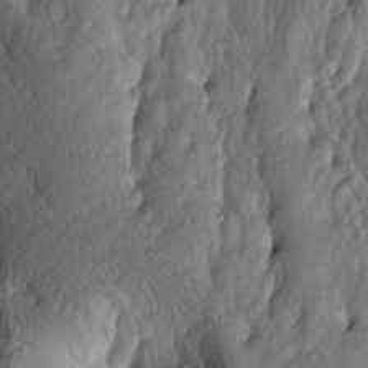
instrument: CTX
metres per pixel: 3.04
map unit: lAa
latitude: -5.7288
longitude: -124.4790
